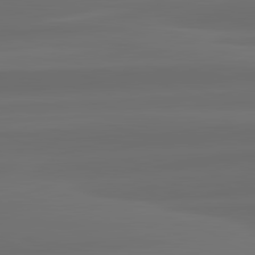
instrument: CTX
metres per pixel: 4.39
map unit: lApd
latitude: 82.2711
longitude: -172.6490
